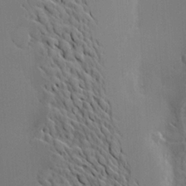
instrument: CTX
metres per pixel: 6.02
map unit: Nve
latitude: -9.2754
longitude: 174.1416
